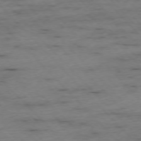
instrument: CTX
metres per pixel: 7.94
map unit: Ap
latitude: -76.6707
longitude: -89.5749
